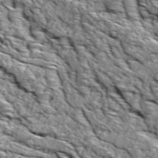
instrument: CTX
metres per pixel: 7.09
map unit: Ave
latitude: 18.7813
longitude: -134.9136
